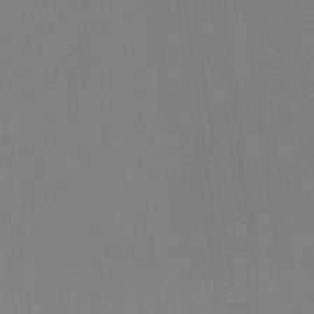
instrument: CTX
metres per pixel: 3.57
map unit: eHb
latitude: -30.6140
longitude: 62.9541
